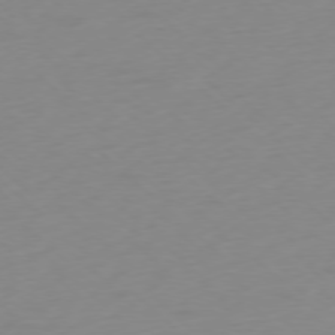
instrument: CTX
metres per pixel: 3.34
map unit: Ap
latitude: -77.8611
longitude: -67.5749
